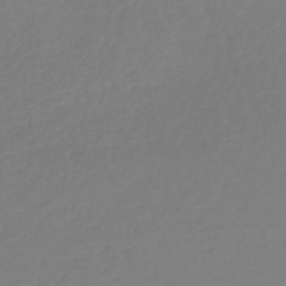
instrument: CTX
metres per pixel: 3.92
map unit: lHb
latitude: -44.1606
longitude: 70.9731
